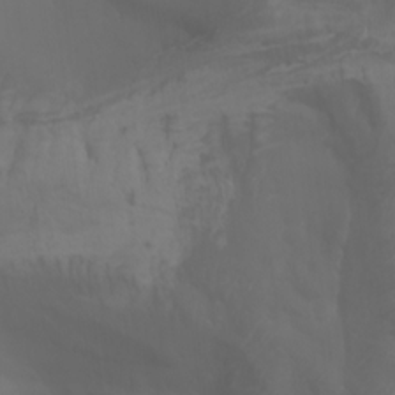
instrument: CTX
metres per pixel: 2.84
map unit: Aa
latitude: -7.5777
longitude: -80.4412
